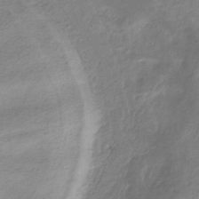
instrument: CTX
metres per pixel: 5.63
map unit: eHb
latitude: -36.3684
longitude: 74.9731
